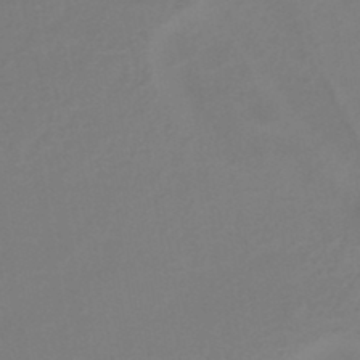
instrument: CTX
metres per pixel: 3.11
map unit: eHh
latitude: -42.1794
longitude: -32.6302
